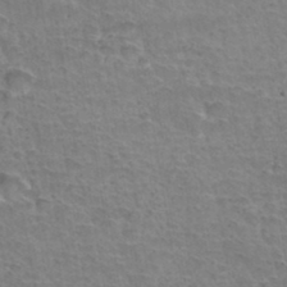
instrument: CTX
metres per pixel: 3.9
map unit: Hto
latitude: 35.6316
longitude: -43.4993
